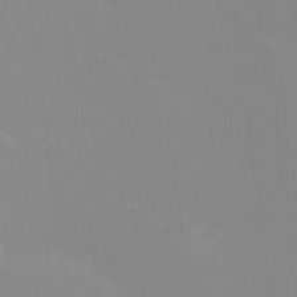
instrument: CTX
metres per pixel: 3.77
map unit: Ht
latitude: -13.2943
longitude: -58.2712
